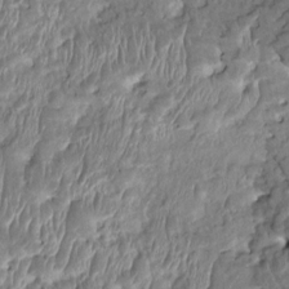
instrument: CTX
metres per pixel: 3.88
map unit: HNhu
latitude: 3.6883
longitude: -7.6316
